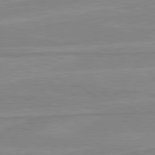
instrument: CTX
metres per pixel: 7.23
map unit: lApd
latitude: 80.4223
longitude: 171.3321
